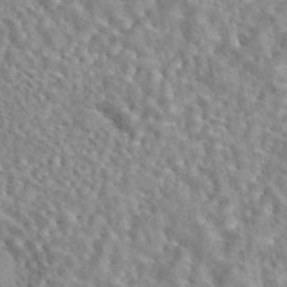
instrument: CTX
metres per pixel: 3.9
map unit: eAb
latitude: 44.5357
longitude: 112.2551
